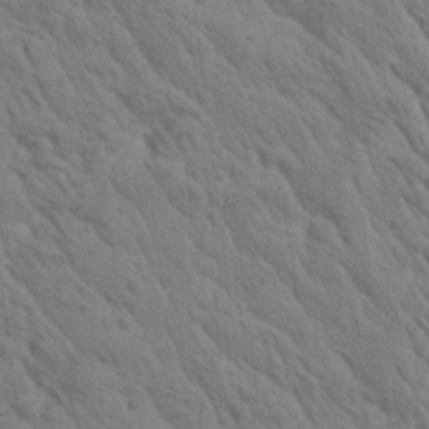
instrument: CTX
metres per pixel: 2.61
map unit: Htu
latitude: 0.4601
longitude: 174.9919
